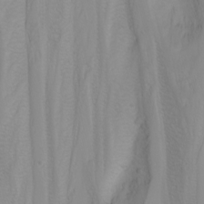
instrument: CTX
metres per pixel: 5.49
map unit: Nhu
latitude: -4.6896
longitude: -80.1767
